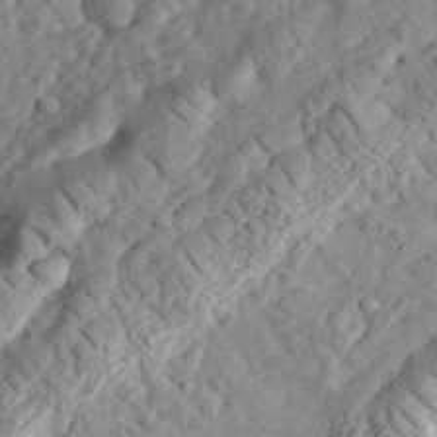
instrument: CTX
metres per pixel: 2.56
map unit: eHh
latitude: 35.8961
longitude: -79.1214
